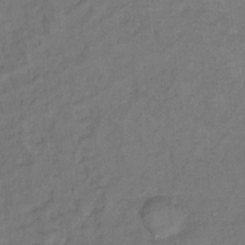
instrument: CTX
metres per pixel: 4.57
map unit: Hto
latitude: 7.2348
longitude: -37.8206
